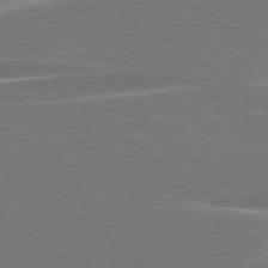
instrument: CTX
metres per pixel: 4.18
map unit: lApd
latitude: 79.1970
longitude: -94.3090
